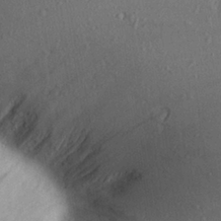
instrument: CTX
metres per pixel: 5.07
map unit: Aa
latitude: 27.1403
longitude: -141.9528
